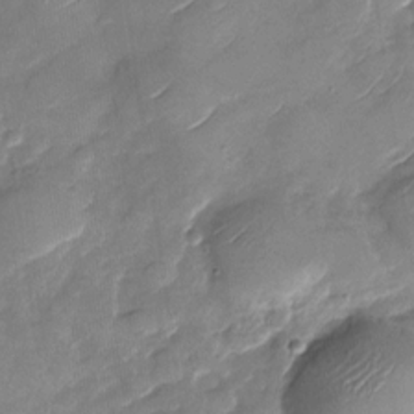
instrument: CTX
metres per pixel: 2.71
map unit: Nhu
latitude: -29.4077
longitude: -73.4994
